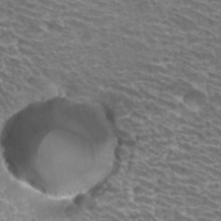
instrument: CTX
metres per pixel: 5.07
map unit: Hto
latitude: 31.7450
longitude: -41.8394
